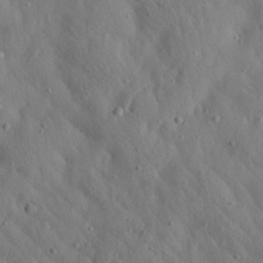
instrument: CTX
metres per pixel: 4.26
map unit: Aa
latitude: 23.2348
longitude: -142.8002
